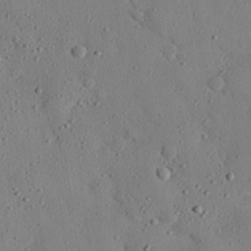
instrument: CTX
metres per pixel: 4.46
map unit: eHh
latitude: 26.2145
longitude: -77.3292
